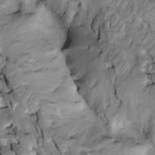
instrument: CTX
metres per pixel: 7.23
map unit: Htu
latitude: -3.0486
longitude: 149.9367
